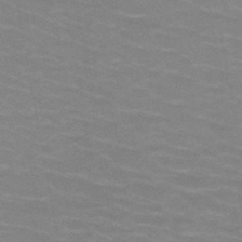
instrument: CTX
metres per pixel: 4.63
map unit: HNb
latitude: -46.8408
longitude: -46.7624
